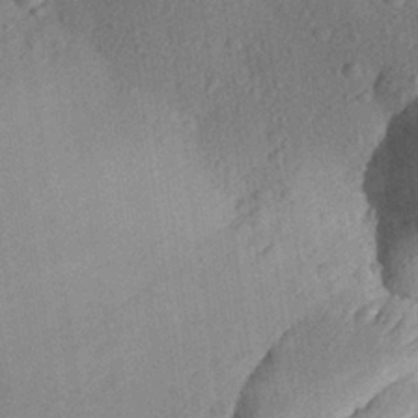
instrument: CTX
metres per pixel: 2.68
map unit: Aa
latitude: 27.7450
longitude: -143.7639
